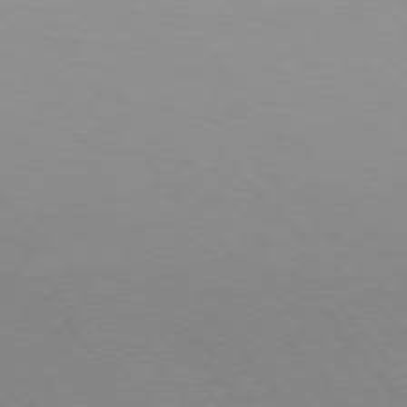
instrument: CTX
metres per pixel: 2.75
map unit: Ap
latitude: -75.5588
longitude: -69.1970
